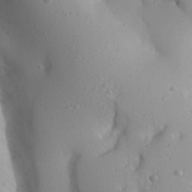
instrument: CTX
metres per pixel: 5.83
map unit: Aa
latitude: 27.1781
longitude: -128.6112
